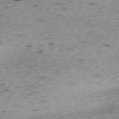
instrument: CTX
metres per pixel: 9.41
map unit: Ap
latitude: -74.2173
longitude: -73.4994
